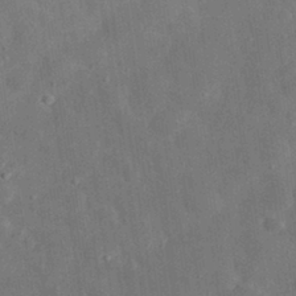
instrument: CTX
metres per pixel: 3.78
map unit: eHh
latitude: 31.1970
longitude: -76.4601
